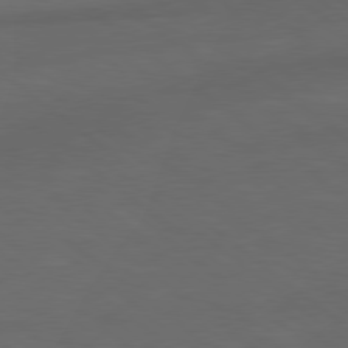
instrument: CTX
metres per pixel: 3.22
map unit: lApd
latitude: 78.6113
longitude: -177.4426
